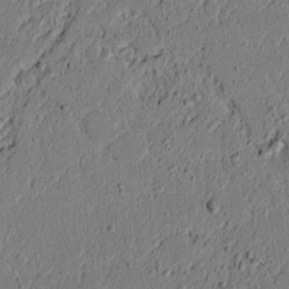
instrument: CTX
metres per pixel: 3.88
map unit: lAvf
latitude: 5.1403
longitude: 165.3699
